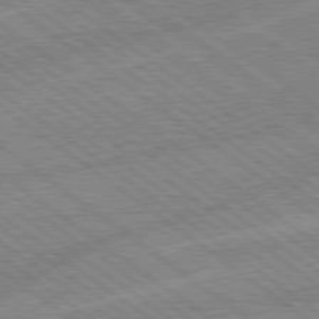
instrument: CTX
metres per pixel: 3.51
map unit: lApd
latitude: 78.9703
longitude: -145.0836
